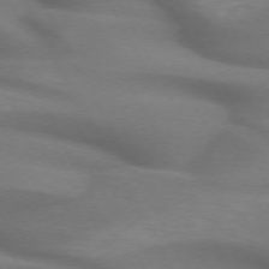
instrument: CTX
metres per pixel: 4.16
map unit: lApd
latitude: 71.8016
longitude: -51.6127
